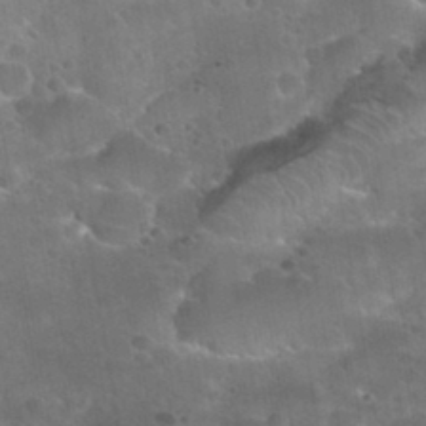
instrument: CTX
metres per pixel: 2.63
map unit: Nhu
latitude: 30.9892
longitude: -53.5371
